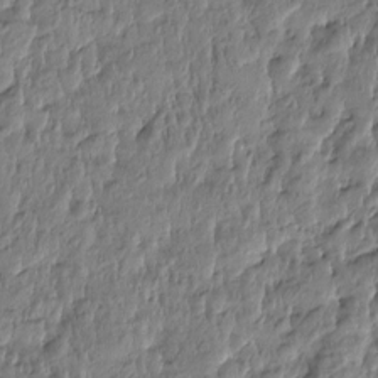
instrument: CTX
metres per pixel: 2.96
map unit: Htu
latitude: -4.6518
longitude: 177.3321
